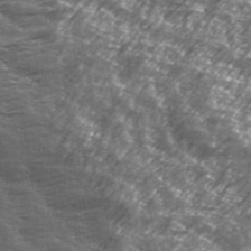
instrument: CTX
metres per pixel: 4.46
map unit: Hve
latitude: 31.9151
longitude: 149.7100
